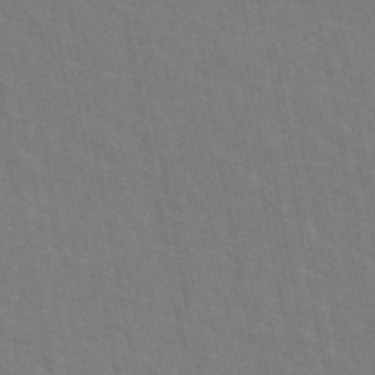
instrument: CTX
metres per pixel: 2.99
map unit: eAb
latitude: 45.6505
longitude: 121.4643
